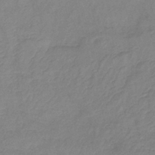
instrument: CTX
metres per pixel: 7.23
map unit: lHb
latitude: -40.6140
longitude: 76.3495
